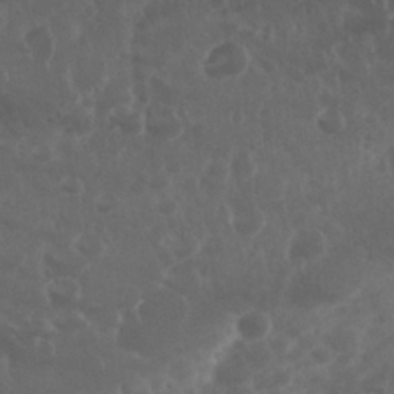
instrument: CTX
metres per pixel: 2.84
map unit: Nhu
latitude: 28.8947
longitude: -57.1214
